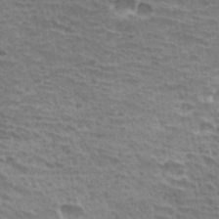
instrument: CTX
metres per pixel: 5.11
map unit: Hto
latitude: 31.0648
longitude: -41.9339
